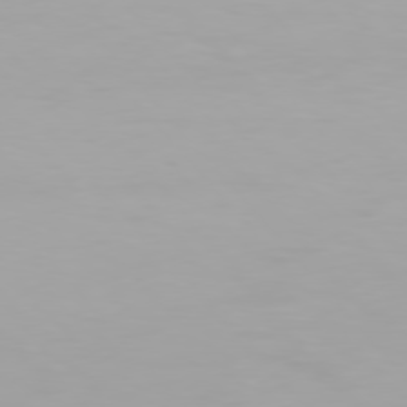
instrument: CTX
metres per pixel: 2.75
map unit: Hpe
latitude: 76.1200
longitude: -143.1214
